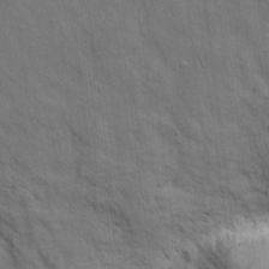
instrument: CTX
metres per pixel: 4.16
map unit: eHh
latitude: 11.7828
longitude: -67.3481
